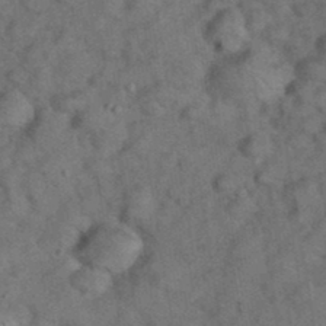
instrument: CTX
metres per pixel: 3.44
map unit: eHh
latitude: 37.6694
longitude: -67.0647
